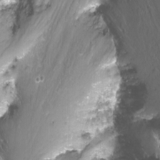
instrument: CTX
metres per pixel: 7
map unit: Nhu
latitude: -12.2173
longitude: -62.1200
